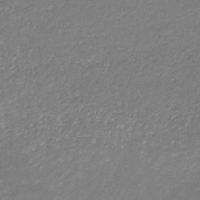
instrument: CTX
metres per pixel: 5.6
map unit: eHb
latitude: -31.4265
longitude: 66.9919
